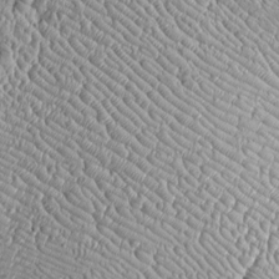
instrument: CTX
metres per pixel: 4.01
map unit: Htu
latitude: -6.3873
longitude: 157.2754
